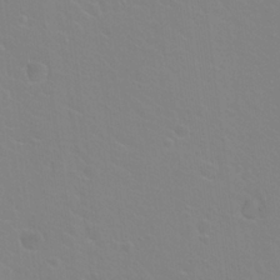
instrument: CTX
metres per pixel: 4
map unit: Hto
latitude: 20.2901
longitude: -33.1214
